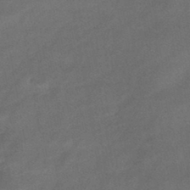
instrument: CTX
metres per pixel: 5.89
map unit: eHb
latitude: -43.5021
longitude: 86.1606
